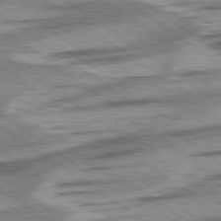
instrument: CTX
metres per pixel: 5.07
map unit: lApd
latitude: 78.5357
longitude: -53.5938
